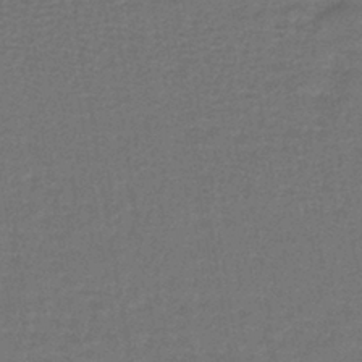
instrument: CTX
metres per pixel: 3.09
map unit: lHb
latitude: -39.5588
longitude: 58.3873
